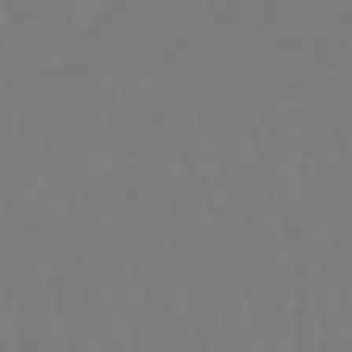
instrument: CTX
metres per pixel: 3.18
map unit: eHb
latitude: -50.2173
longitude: 77.8422
